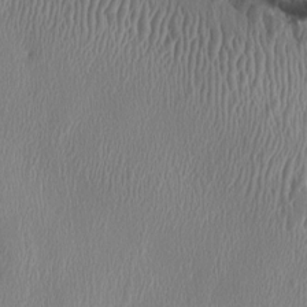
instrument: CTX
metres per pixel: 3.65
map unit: HNhu
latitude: 1.2159
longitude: -6.5924
